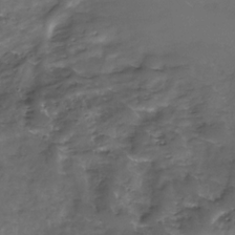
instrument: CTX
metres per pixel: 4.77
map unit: Nhe
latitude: -32.9164
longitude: -92.7057
